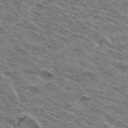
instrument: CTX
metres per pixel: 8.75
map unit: Hto
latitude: 32.5357
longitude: -44.5923
